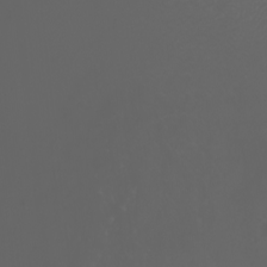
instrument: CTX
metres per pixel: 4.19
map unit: Htu
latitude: -5.1053
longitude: -88.7247
